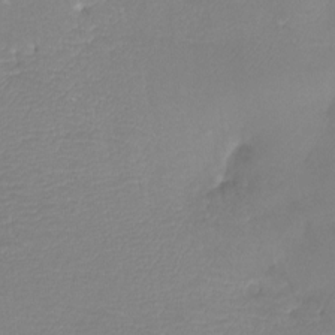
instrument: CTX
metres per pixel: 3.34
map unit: Htu
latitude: -13.2376
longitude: -48.9703
